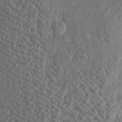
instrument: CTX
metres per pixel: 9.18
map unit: Htu
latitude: -3.9178
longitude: 157.8800
